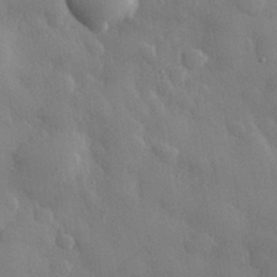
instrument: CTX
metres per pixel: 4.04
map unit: eHh
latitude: 30.1389
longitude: -79.1592
